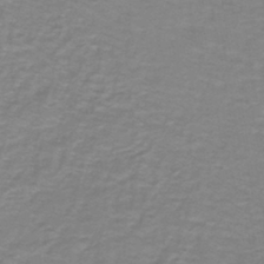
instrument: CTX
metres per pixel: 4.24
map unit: lHb
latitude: -41.4643
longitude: 56.2361
